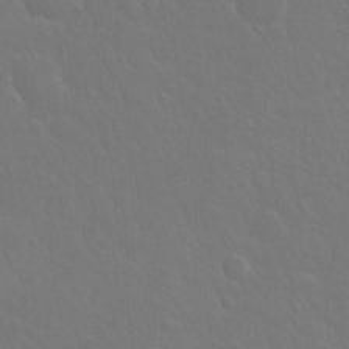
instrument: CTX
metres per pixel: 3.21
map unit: Hto
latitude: -3.5021
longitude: -35.4615
